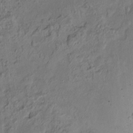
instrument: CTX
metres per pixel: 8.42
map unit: Ht
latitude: -15.7856
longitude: -41.8394
